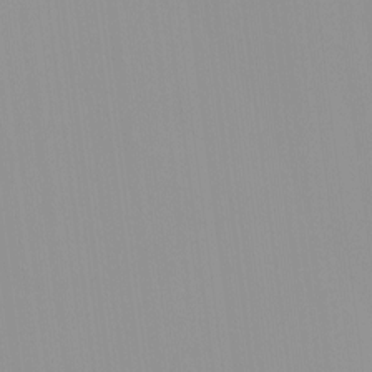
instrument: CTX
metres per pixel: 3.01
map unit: HNhu
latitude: -0.4440
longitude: -5.8394
